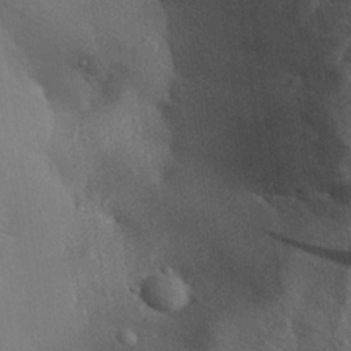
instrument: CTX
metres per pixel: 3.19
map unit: Aa
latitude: 31.4427
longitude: -133.2915
